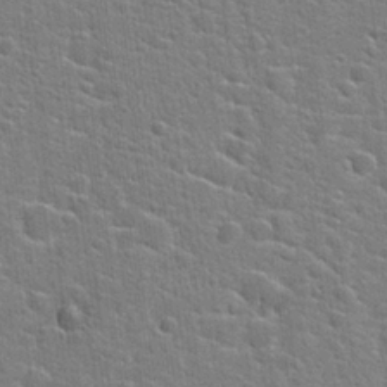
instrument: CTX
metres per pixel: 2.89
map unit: Hto
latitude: 22.5735
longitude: -44.2711
